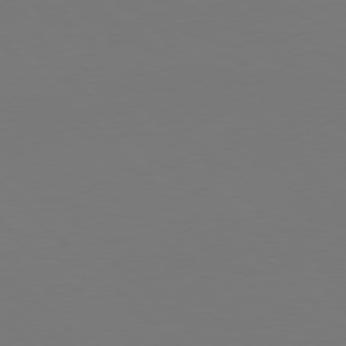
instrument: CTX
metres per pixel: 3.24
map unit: Hpe
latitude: 77.0269
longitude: -132.7624
